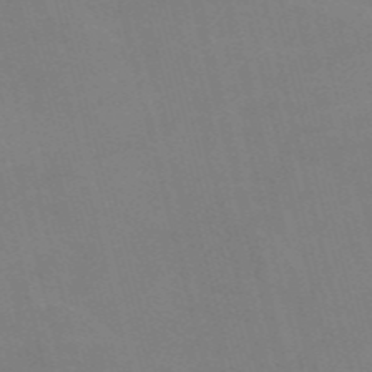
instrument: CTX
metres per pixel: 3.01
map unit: Nve
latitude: -57.8989
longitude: 61.5966
